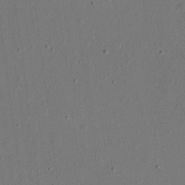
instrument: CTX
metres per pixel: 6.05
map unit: eHh
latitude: 16.1767
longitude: -70.2144
